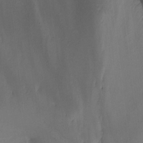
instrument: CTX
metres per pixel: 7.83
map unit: Nhu
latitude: -7.3509
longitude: -52.0444
